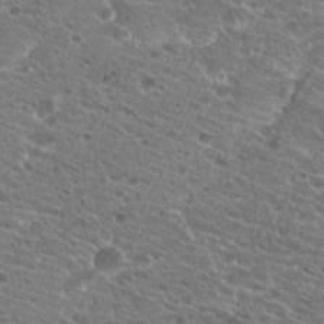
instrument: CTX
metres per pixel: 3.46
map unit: Hto
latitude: 21.2726
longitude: -39.8205
